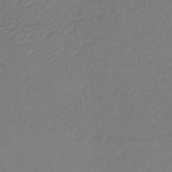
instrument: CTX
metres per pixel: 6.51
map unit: eHb
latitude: -29.8233
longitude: 66.9353
